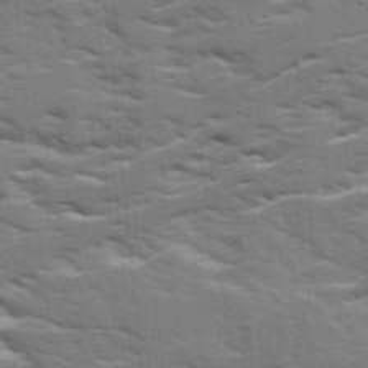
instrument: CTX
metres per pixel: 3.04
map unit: Ave
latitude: 17.5182
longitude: -129.5938
